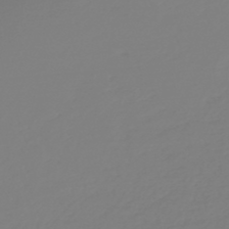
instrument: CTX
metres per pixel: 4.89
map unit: HNb
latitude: -46.6896
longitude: 56.2739
